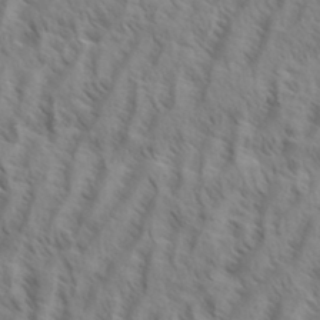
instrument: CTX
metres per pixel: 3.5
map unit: eHh
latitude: 34.6112
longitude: -138.8191
